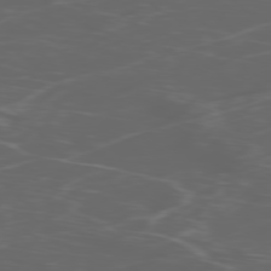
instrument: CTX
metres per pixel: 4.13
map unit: Ap
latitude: -78.6896
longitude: -75.9528
